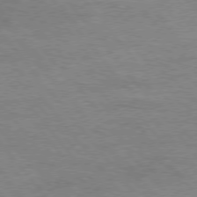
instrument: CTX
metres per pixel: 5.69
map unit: Hpe
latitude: 75.5560
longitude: -151.2915
